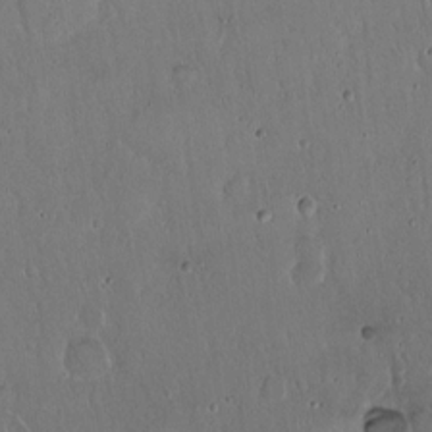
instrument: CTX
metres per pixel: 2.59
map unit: Hto
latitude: 17.2726
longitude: -59.3671
